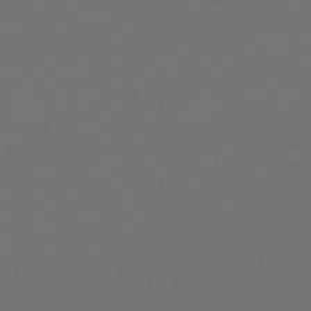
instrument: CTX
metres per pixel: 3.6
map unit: lHb
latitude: -46.1983
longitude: 71.2376
